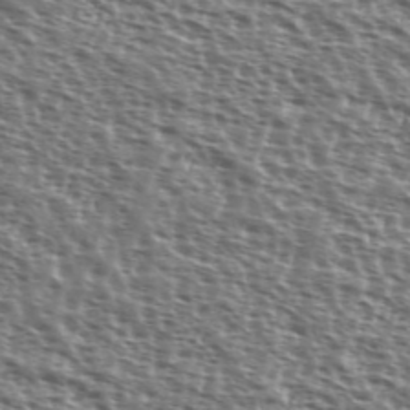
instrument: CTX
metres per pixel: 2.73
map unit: Ave
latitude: 38.3845
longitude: -111.7828
